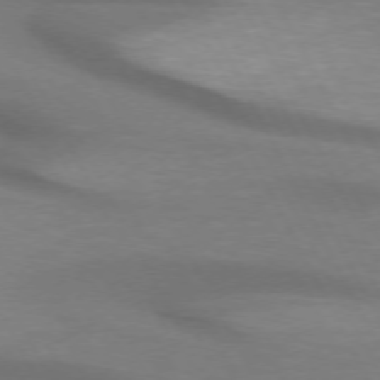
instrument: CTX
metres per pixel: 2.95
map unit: lApd
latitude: 72.3657
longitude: -48.8380
